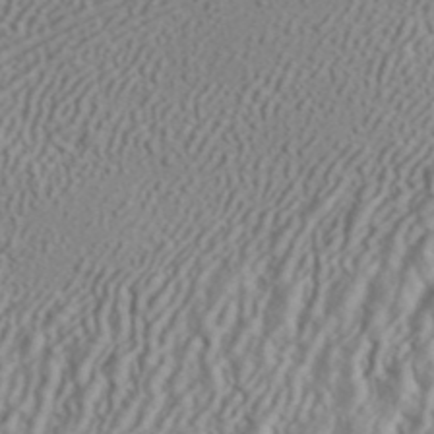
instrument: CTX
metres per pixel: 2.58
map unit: ANa
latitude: 44.8191
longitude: 44.7463
